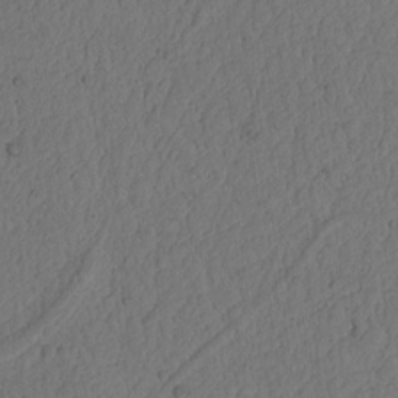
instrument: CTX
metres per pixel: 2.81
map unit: Ht
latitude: 10.7246
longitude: -74.5546
